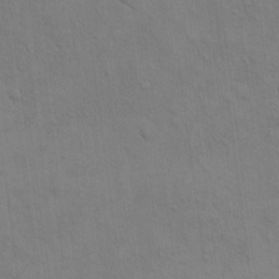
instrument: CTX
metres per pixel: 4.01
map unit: eHh
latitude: 16.8569
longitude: -66.7435
